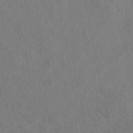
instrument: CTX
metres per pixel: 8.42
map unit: eAb
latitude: 48.5735
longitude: 108.6707
